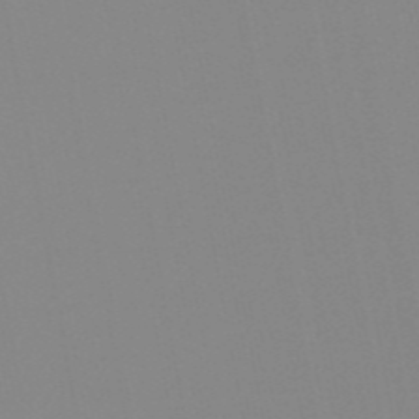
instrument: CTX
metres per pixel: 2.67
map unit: HNb
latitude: -53.9178
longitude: -49.1781
